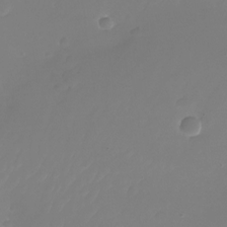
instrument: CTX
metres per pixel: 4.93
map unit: Nhu
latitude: -26.0283
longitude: -72.6302
